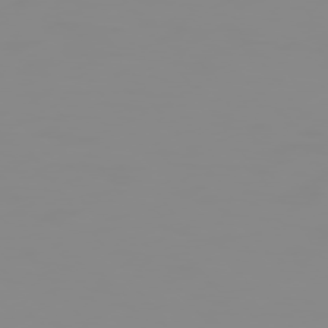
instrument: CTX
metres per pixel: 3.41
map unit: Hpe
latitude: 74.8569
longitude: -128.4979
